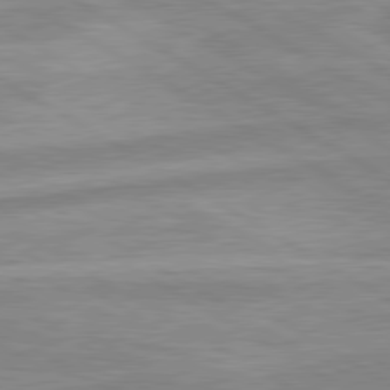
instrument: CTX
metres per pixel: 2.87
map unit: lApd
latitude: 80.0255
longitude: -173.1403
